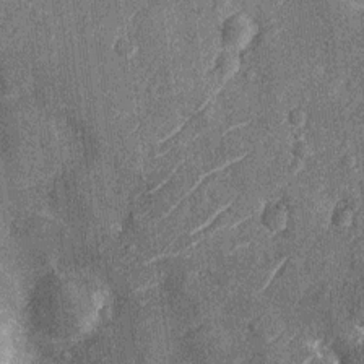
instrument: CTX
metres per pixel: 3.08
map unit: Nhu
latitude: -13.6722
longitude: -23.5182
